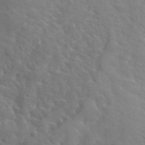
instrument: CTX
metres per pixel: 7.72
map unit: Hto
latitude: 34.1766
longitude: -39.5749
